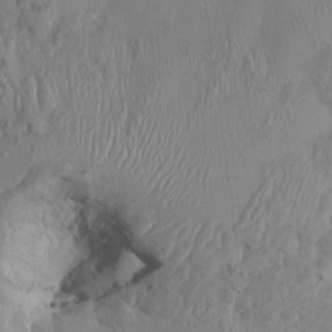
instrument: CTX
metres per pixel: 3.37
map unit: HNhu
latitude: 3.4993
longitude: -5.8394
